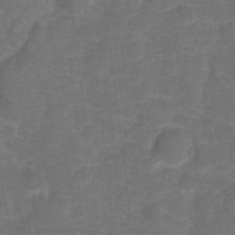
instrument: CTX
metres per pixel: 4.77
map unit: Hto
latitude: 5.1025
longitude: -31.4616
